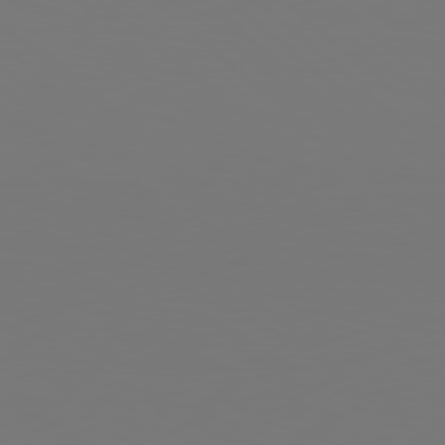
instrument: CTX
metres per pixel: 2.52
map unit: Hpe
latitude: 78.2523
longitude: -162.9325
